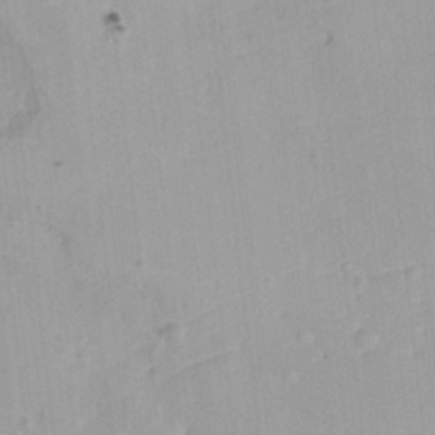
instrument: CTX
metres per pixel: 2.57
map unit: HNhu
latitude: 3.9906
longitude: 3.7855
